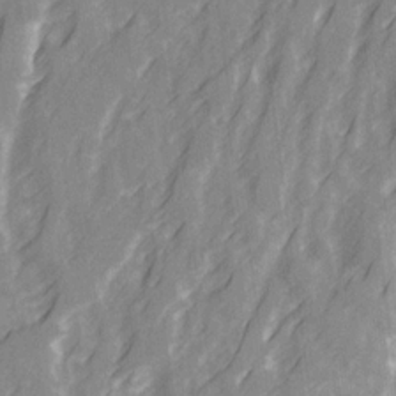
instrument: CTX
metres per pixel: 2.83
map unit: Ave
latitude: 20.7624
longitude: -132.1578
